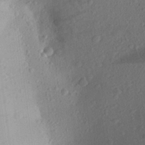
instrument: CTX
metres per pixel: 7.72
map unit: Aa
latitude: 25.2159
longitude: -147.0648
